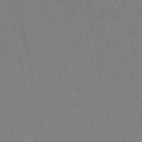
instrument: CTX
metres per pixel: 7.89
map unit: HNb
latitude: -44.2551
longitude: -44.3278
